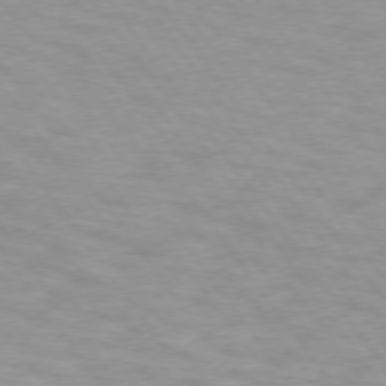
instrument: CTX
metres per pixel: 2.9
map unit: lApd
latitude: 74.2523
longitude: -59.9528
